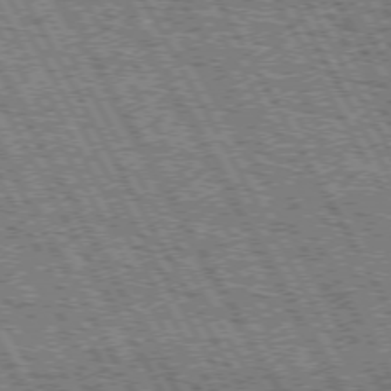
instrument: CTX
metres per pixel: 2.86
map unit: Hpe
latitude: 72.4790
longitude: -124.9891
